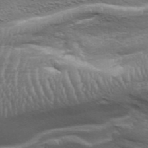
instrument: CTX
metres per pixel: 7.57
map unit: Aa
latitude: 33.8016
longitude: -135.9906
